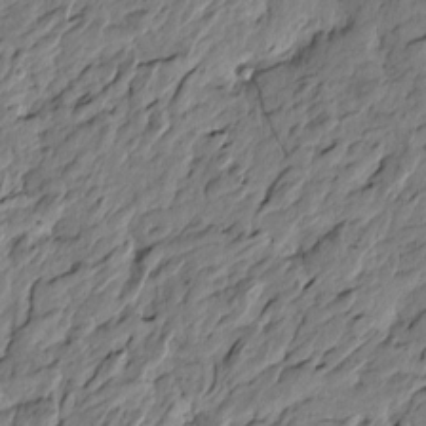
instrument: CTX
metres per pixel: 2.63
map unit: Htu
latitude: -3.8611
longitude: 178.8975
